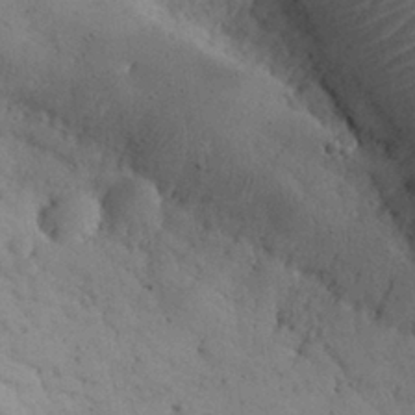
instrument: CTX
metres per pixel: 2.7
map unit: eHh
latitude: 30.2145
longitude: -68.5735
